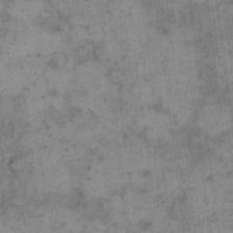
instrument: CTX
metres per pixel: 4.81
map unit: eHh
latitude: 15.4805
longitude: -67.1025
